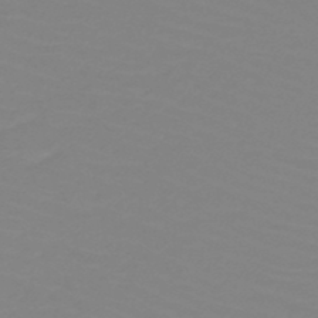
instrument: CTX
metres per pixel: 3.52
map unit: HNb
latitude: -49.1620
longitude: -51.3670
